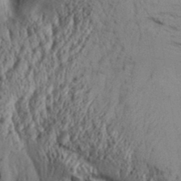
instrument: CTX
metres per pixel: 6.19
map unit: Aa
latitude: 32.7813
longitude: -136.1578
